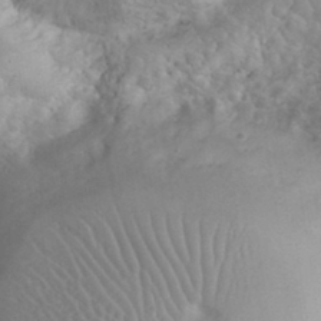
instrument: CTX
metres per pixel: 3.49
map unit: eHh
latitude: 35.2348
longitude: -64.5924
